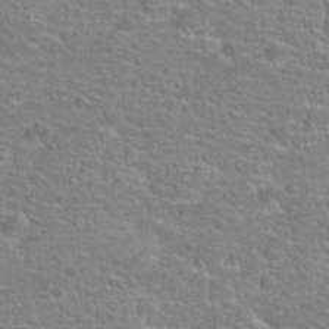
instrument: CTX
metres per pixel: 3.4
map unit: Hto
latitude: 18.2522
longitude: -41.5371
